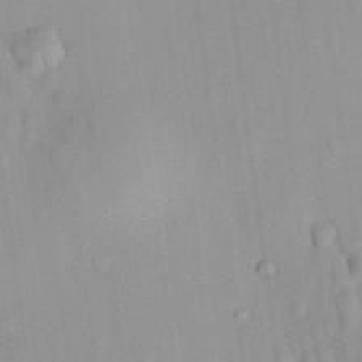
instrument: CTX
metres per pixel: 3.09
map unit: HNhu
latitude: 14.1389
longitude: 12.5385
